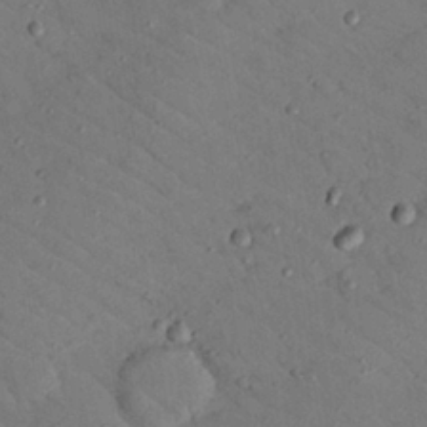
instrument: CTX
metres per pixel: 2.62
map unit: Nhu
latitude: 24.4601
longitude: -73.6127
